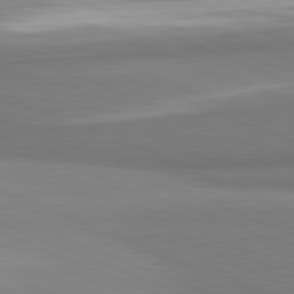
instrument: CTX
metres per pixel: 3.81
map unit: lApd
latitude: 81.8394
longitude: 160.2173
